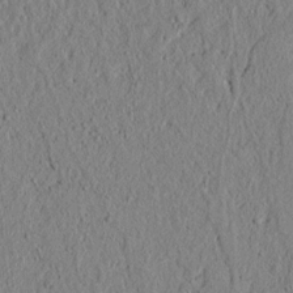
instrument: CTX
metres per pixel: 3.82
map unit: lAvf
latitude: 5.9150
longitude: 166.4440
